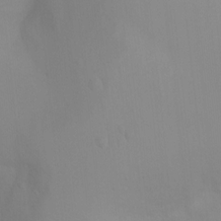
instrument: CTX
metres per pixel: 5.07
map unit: Ht
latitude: 3.4804
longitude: -28.7813
